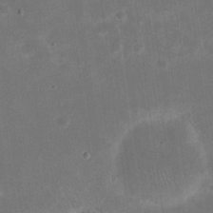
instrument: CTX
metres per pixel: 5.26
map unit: eHh
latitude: 20.3656
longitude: -69.9717
